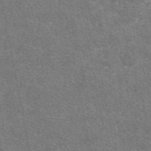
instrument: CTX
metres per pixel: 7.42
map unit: eAb
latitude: 47.8206
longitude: 114.1417
